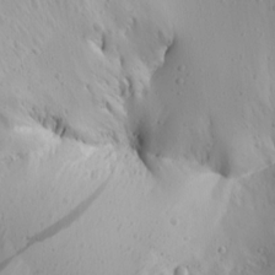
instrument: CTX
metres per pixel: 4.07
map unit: Aa
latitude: 15.0837
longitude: -143.5560
